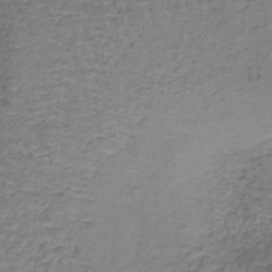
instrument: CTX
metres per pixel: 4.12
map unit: lHb
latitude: -37.5210
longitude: 61.1809
